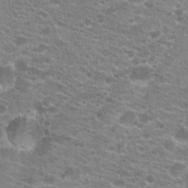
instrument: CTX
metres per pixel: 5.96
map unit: Hto
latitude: 21.0459
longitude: -39.1781
